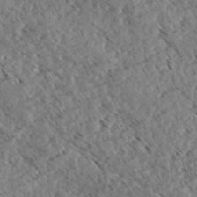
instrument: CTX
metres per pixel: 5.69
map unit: eHh
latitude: 35.4426
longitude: -139.4048
